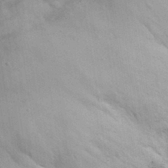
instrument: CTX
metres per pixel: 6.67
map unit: eHh
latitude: 30.9136
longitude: -70.9891
